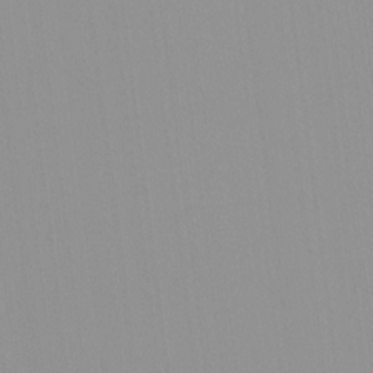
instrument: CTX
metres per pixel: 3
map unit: Hto
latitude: -8.3306
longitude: -42.0822
